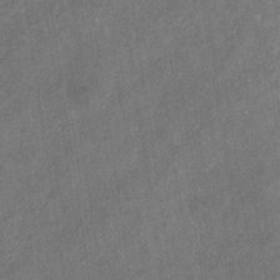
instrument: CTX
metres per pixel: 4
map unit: eHb
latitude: -31.2943
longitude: 71.4266
